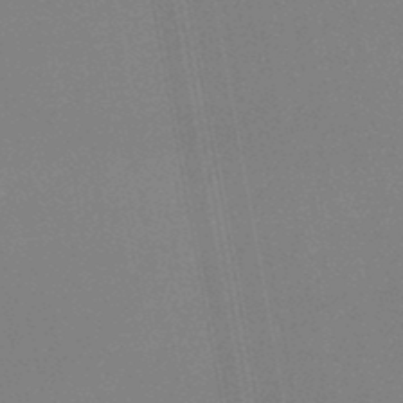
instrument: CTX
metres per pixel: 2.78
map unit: lHb
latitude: -47.3131
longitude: 68.2550
